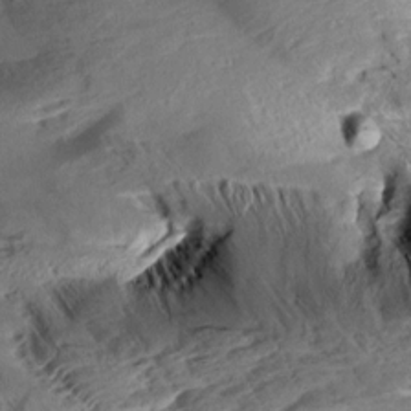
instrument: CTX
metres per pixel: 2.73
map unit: Aa
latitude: 10.4601
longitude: -142.5924
